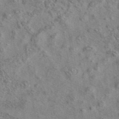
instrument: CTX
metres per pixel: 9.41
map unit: eAb
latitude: 42.2901
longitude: 110.7274
